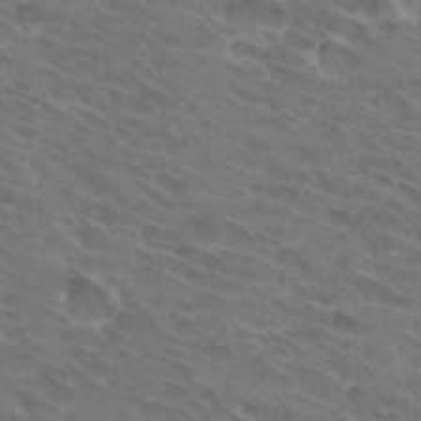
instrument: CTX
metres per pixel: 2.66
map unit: Hto
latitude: 32.4601
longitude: -44.1766
